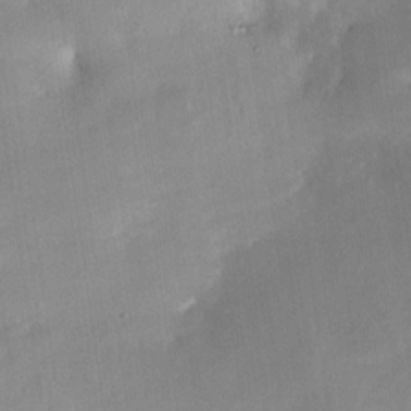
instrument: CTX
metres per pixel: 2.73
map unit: Nhe
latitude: -29.1620
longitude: -110.5357
